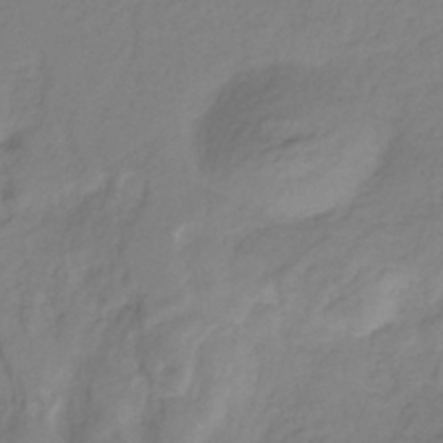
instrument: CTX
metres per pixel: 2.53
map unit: HNhu
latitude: -29.0864
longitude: 68.0094
